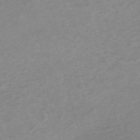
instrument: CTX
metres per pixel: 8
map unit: HNb
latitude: -54.5385
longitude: -43.1403
